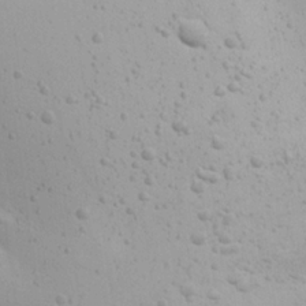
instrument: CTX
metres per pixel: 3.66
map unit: Ave
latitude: 22.4412
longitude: -137.3482
